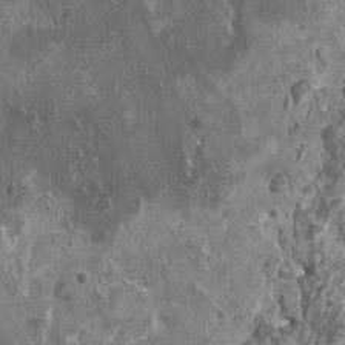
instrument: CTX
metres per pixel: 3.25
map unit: HNhu
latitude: 0.3089
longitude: 5.6722
